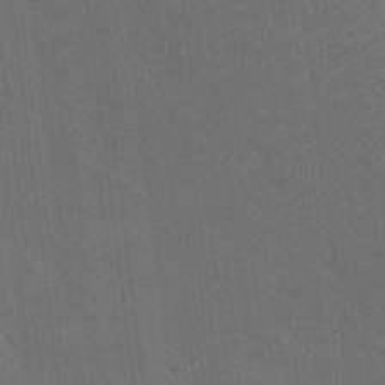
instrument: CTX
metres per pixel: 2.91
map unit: Htu
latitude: -7.1431
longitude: 156.1039
